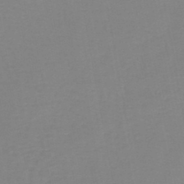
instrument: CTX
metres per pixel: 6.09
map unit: lHb
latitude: -45.0864
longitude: 77.5021
